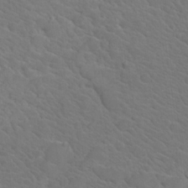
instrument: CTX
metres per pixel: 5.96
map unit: Hto
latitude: 18.5923
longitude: -33.5371
